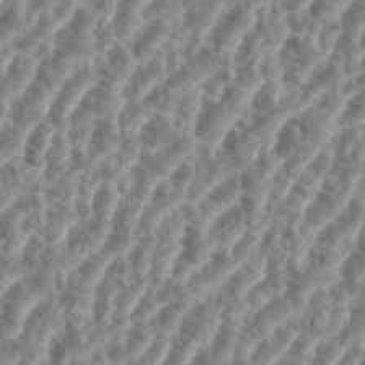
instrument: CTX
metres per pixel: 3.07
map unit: eHh
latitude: 35.5749
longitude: -136.0822
